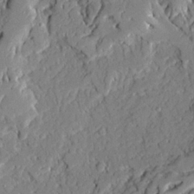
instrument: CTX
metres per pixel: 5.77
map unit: Ave
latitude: 22.1578
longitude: -129.4804
